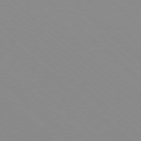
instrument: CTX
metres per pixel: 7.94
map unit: Hpe
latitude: 77.8205
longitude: -165.5371
